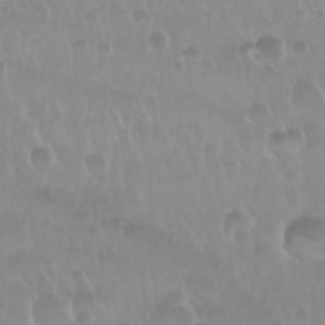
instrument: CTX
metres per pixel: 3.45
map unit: Nhu
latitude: 29.5560
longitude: -56.1955
